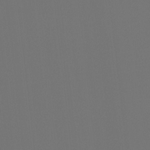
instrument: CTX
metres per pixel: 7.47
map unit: Ht
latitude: -4.5573
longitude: -61.8016
